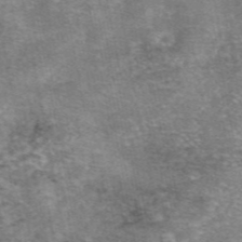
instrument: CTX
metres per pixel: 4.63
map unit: eAb
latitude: 46.5546
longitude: 103.9178
